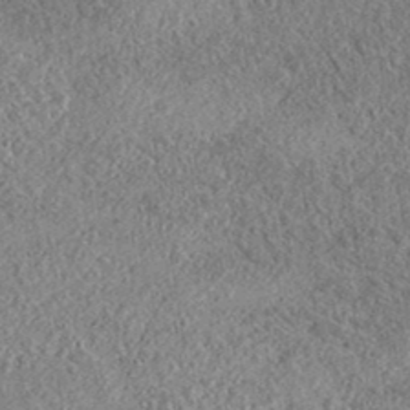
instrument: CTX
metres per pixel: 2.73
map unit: eAb
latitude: 37.2915
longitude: 112.2173
